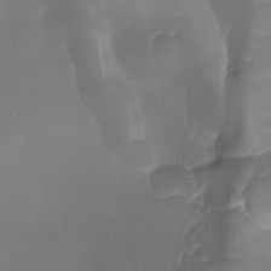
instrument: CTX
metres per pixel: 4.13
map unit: Ave
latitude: -9.8989
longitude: -122.3845
